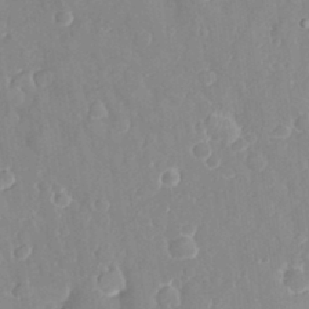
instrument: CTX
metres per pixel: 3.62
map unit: eHh
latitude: 32.3656
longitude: -59.6694
